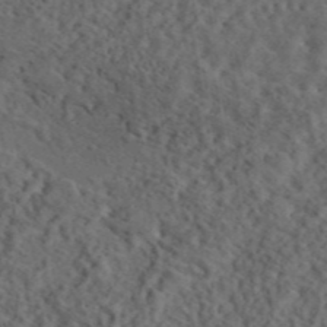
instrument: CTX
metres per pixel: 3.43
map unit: eAb
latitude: 43.9339
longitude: 116.3495
